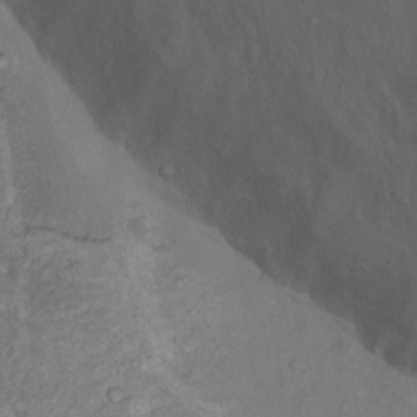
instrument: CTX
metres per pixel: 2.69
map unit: Nhu
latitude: 12.5735
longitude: -28.2711
